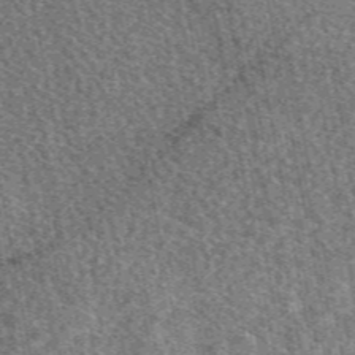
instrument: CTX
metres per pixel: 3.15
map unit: eAb
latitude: 49.1970
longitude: 117.3131
